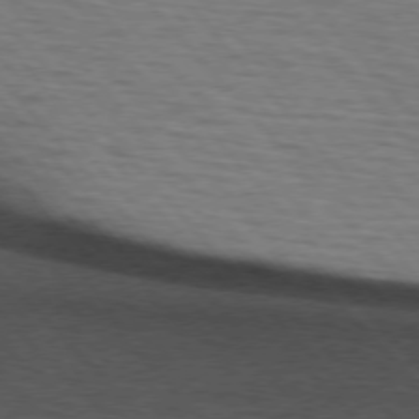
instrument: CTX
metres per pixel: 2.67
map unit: lApd
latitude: 75.4426
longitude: -82.5167
